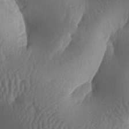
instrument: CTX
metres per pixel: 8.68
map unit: lAa
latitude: -7.1809
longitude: -128.4979
